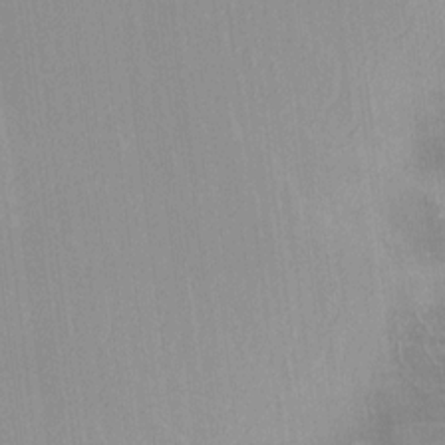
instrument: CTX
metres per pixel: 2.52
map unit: lHvf
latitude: -13.4643
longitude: -101.9906
